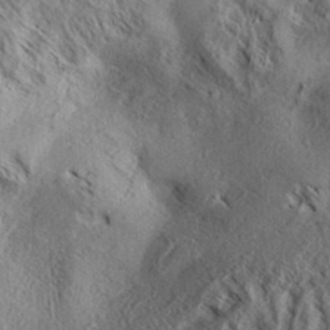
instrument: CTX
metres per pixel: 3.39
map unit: Aa
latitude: 33.4426
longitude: -137.5371
